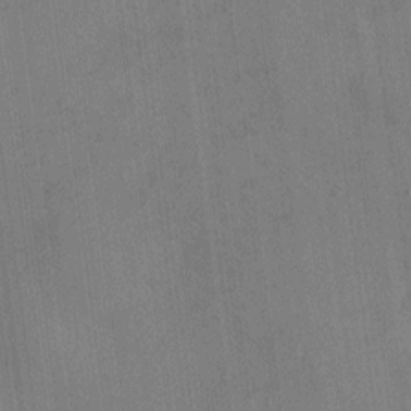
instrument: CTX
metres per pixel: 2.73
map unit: HNhu
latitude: -1.0676
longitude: -7.4615
